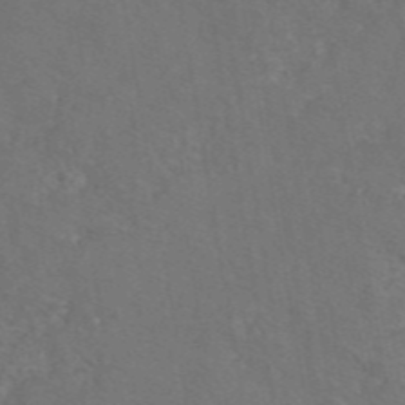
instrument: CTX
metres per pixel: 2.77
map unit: eAb
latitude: 45.9528
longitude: 109.2376
